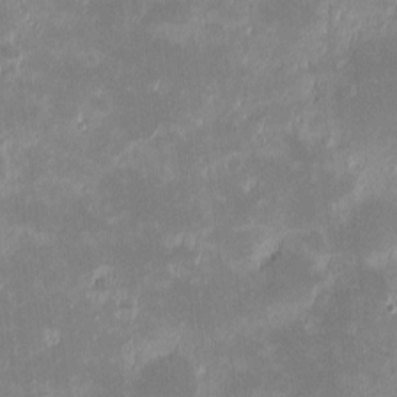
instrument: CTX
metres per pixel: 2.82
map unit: eHh
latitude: -1.3510
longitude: -84.5735
